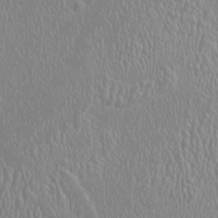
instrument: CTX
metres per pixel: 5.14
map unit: HNhu
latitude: -1.0298
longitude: 1.2376
